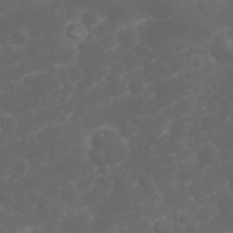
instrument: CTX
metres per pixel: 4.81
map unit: Nhu
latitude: 23.7638
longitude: -60.1766
